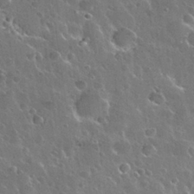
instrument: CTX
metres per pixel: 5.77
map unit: Nhu
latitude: 30.3657
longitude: -55.7827
